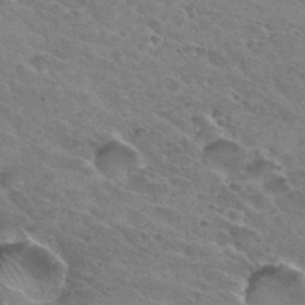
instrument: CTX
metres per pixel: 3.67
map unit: Hto
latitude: 31.5560
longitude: -45.9717
